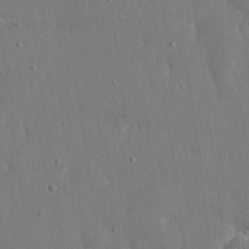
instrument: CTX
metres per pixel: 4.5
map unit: eHh
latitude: 16.8758
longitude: -71.0080
